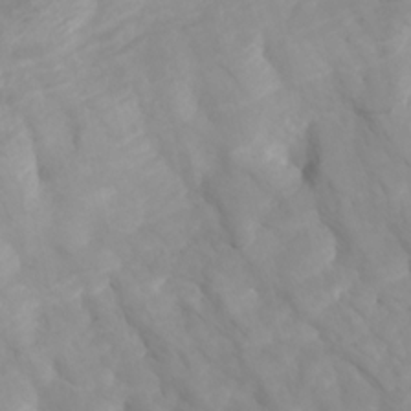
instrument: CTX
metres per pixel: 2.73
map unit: Htu
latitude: -4.8408
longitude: 138.1795
